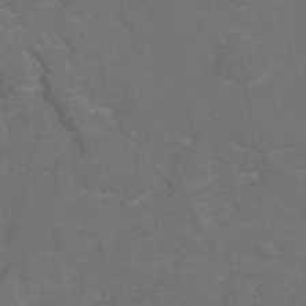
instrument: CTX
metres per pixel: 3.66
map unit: Hto
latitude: 5.4237
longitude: -30.9892
